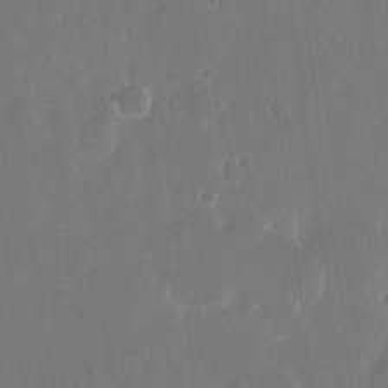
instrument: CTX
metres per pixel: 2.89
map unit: eHh
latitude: 12.1767
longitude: -72.5546
